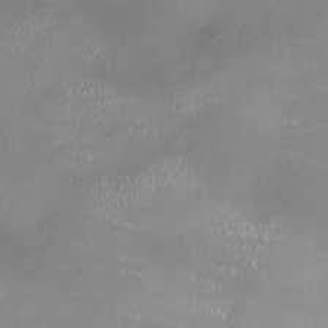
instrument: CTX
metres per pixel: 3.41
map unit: HNhu
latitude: 0.2711
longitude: -2.9136
